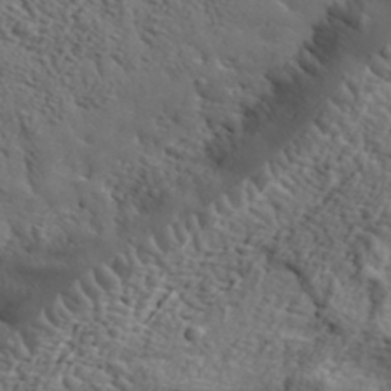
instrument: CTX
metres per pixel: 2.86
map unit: eHh
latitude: 36.1389
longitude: -80.6679
